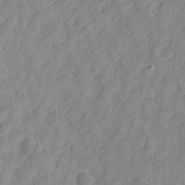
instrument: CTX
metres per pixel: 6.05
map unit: eHh
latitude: 8.0255
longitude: -74.6679
